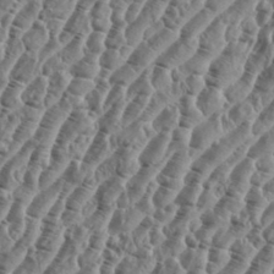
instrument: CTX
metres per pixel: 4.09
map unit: eHh
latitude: 36.3090
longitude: -135.5749
